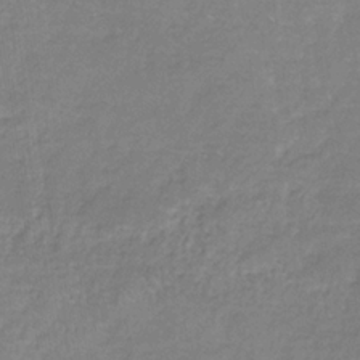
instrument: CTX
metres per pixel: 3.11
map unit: HNb
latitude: -34.6329
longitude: 55.8423
